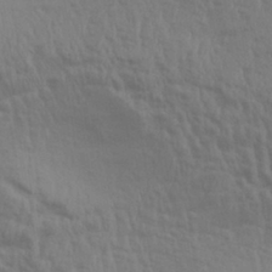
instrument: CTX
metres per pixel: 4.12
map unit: Aa
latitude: 31.4805
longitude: -135.5560
